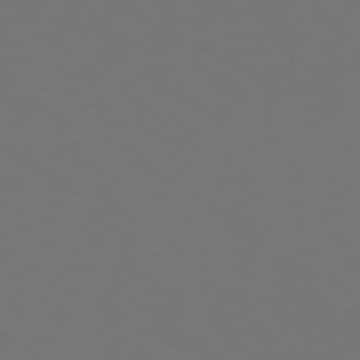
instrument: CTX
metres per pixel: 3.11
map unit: Hpe
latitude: 73.6127
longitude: -126.7624
